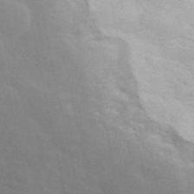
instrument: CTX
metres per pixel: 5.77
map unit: ANa
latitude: 49.3860
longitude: -81.8205
